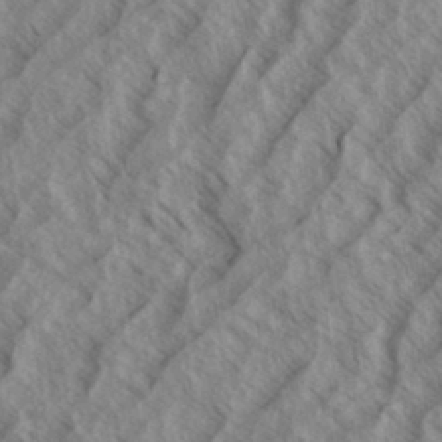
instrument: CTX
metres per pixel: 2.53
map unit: eHh
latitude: 34.1011
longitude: -139.6694
